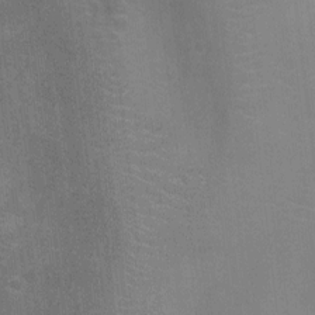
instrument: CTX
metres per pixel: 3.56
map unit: Ht
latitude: -4.5951
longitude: -17.3860
